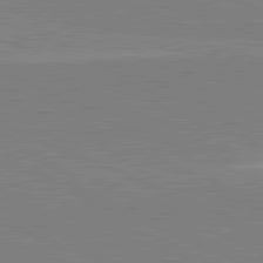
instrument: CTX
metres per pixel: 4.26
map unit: lApd
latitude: 82.0633
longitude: 148.1984
